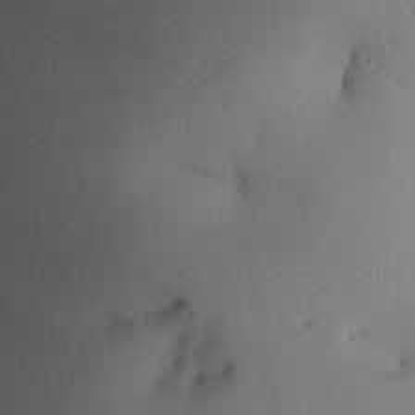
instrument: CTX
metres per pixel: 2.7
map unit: Aa
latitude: 25.3103
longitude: -128.5168
